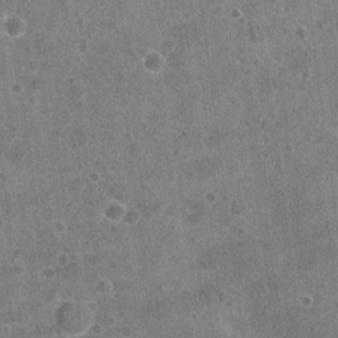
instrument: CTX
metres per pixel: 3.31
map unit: Nhu
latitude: -17.0865
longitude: -56.1577
